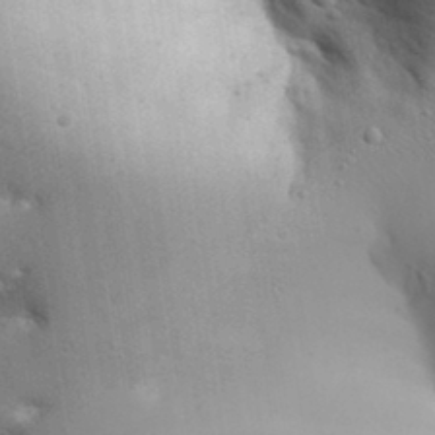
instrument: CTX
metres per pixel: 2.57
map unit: Aa
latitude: 32.5357
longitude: -144.0444
